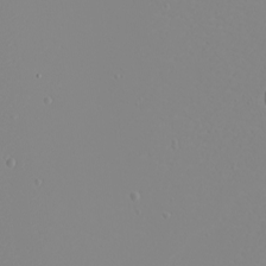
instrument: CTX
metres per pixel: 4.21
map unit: eHh
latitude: -5.4643
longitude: -85.5560
